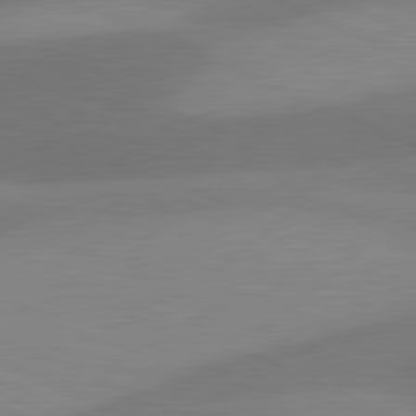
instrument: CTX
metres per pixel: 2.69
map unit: lApd
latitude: 81.2537
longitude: 125.2187
